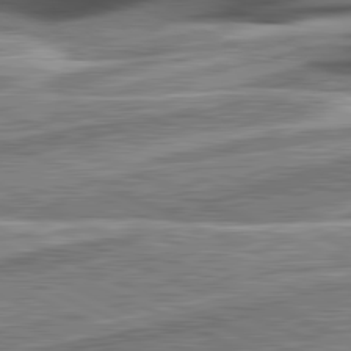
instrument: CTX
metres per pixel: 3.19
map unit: lApd
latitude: 81.7261
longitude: 127.6721
